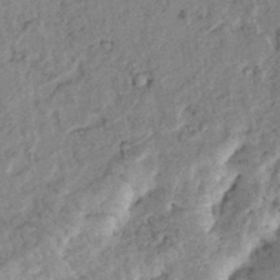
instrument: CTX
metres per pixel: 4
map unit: lAvf
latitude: 6.1200
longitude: 160.0283
